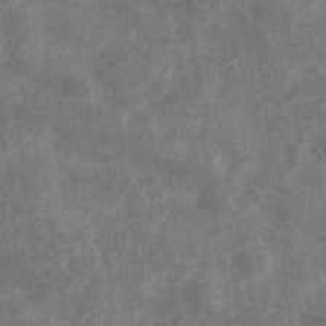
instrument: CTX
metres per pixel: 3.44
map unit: eHh
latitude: 4.8191
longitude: -71.7072
